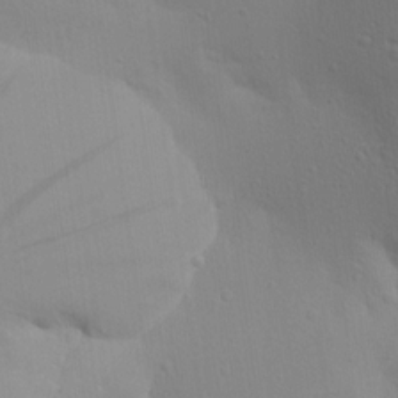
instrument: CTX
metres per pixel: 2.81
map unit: Aa
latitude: 18.6490
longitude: -143.7072
